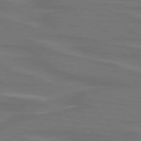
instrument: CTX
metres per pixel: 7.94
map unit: lApd
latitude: 74.9325
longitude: -79.1970
